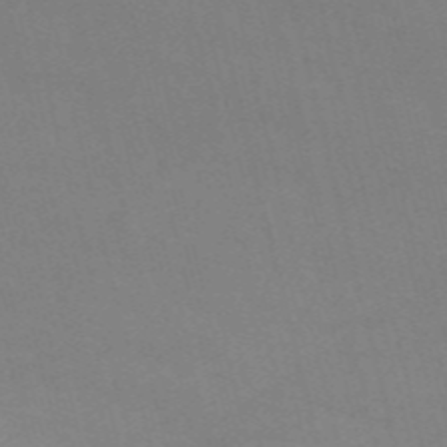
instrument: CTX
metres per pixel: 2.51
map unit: HNb
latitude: -56.0472
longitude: -40.7435
